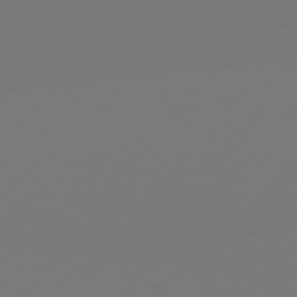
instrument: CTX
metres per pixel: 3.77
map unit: Hpe
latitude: 76.5168
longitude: -137.5371
